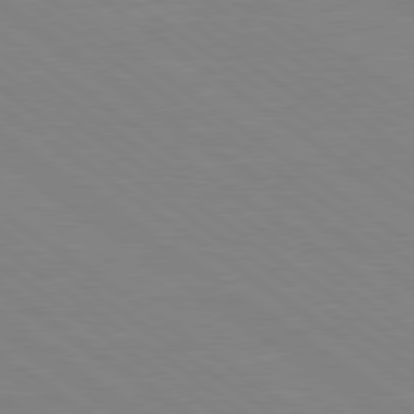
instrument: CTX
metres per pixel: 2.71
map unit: Hpe
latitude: 79.1403
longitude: -124.9513
